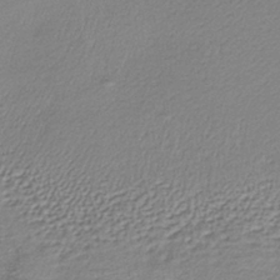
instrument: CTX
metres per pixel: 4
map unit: lHb
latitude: -40.5951
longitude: 70.8219
